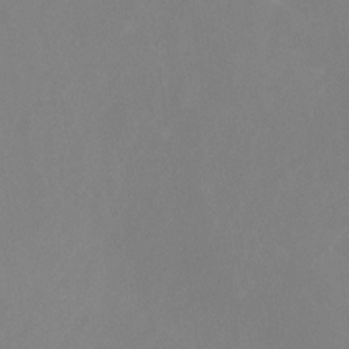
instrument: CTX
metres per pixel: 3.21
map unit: Nhu
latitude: -8.5574
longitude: -47.4616
